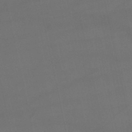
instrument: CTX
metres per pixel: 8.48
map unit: lHb
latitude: -46.5573
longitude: 67.0486
